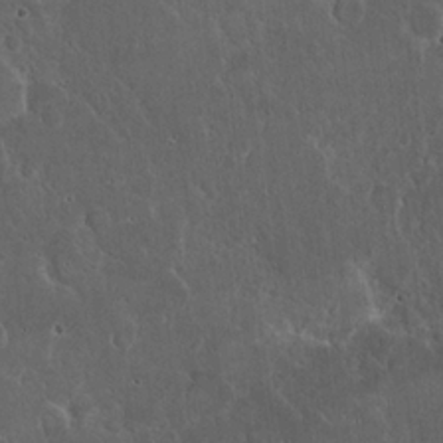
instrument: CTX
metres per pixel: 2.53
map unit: eHh
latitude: 22.0255
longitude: -58.5357
